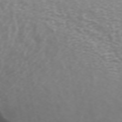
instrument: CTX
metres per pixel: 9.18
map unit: ANa
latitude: 44.6490
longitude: 28.0283
